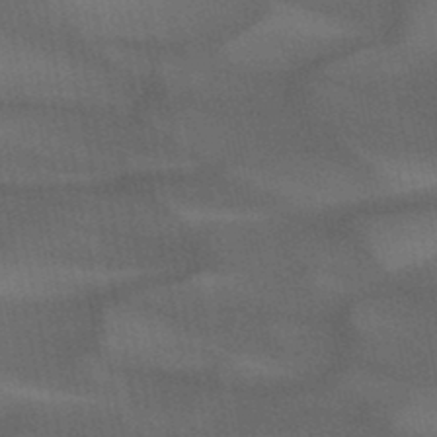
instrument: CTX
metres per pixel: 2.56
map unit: lHb
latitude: -48.0283
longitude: 60.9542
